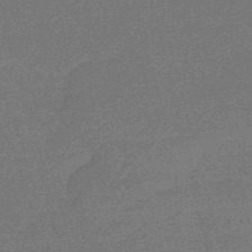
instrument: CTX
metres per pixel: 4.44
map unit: eHb
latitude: -49.0109
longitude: 87.2754
